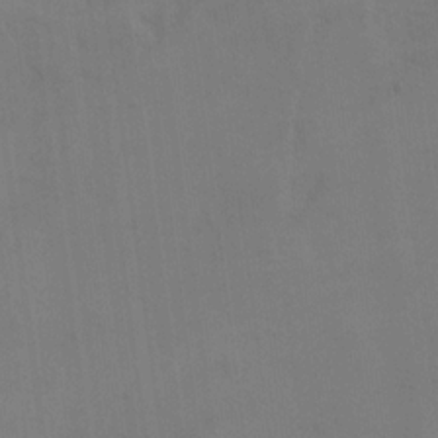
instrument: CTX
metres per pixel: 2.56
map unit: eHh
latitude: 18.1011
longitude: -66.2711
